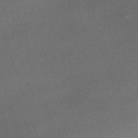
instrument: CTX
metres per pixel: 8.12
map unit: eHh
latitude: -64.0850
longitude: 50.3306
